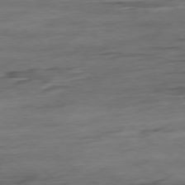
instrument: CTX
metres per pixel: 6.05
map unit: Hpe
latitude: -78.7274
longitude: -19.6127
